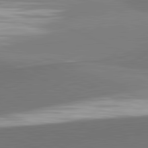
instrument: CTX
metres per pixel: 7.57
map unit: lApd
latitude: 81.9339
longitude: 153.8422
